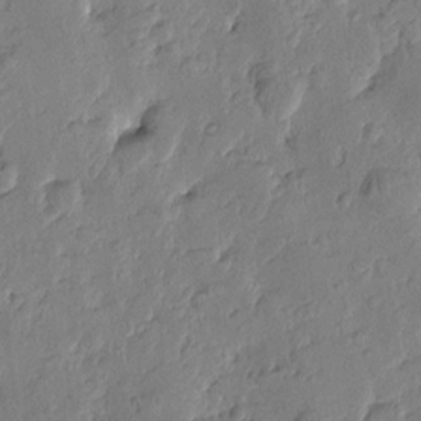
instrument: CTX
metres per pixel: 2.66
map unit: Htu
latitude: -1.2943
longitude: -176.6490
